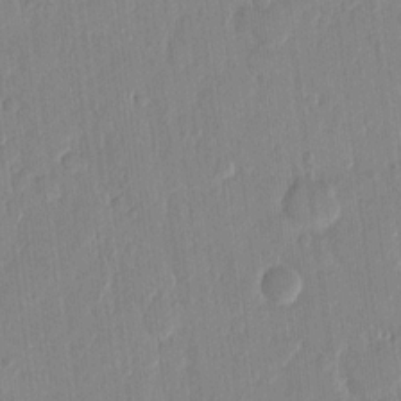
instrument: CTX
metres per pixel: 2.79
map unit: eHh
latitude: 13.5749
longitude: -69.1592
